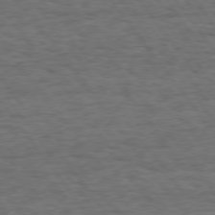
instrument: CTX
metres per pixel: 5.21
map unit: Hpe
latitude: 74.4790
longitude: -152.5546
